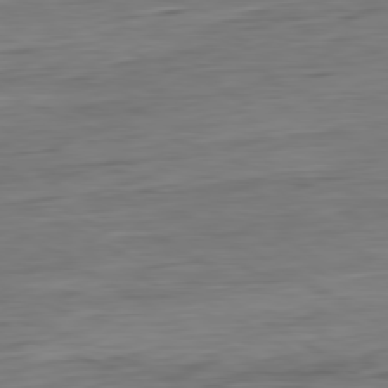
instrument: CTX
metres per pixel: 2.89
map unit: Ap
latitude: -80.5952
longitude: -68.3090
